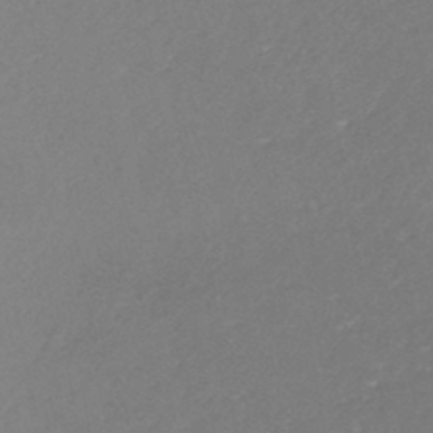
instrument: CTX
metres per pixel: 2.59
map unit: HNhu
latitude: -46.1605
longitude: 98.6896
